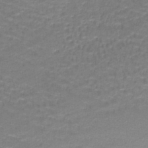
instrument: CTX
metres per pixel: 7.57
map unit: lHb
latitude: -42.1794
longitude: 58.1794
